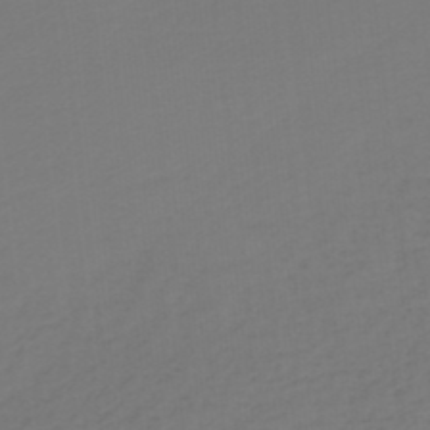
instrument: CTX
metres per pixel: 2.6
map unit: lHb
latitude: -46.9919
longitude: 65.6155
